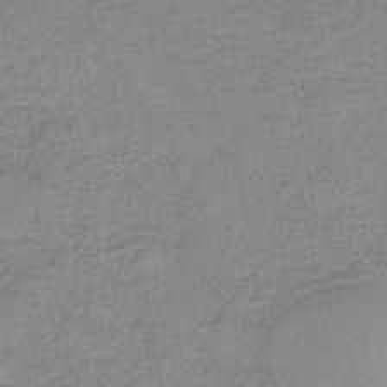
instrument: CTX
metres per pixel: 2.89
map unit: eAb
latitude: -36.2739
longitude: 52.0661
